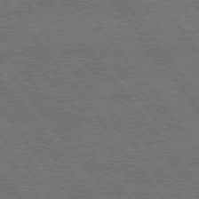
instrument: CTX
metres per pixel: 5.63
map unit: Hpe
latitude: 74.7246
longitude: -149.7261
